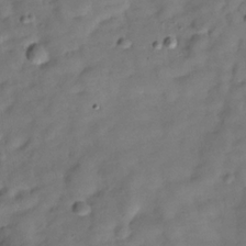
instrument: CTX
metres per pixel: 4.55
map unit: Hve
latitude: -29.7289
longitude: 93.2943
